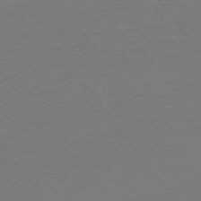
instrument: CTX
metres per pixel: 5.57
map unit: Ap
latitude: -75.1998
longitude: -83.6693
